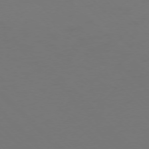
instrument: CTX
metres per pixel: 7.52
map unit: Ap
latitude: -76.1228
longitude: -79.1026
